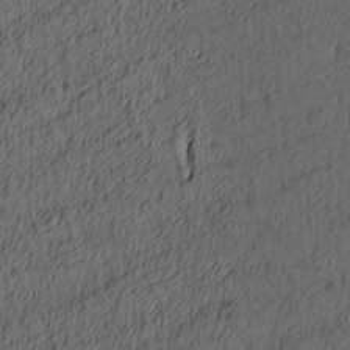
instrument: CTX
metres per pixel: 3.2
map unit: lAa
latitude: 4.4034
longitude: -114.7246
